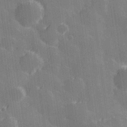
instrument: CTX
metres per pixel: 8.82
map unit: Hve
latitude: 28.7246
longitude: 146.2550
